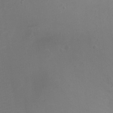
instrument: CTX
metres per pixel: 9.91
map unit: Ht
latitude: -10.0661
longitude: -33.8961
